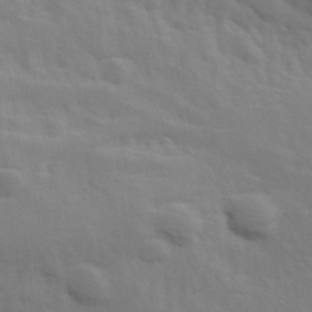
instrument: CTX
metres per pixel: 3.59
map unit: Hve
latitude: 25.0836
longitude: 145.7100
